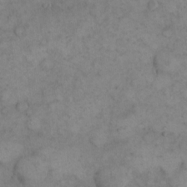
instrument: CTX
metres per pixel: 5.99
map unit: eHh
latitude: 14.6680
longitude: -67.7071
